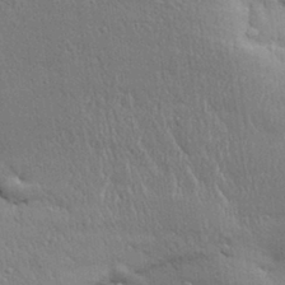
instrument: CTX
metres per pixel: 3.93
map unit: Aa
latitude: 31.7072
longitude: -144.6868
